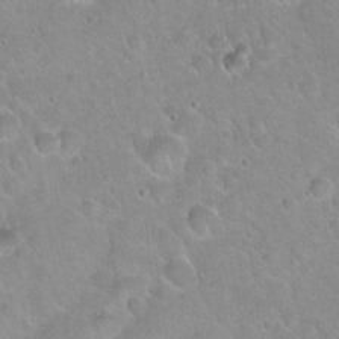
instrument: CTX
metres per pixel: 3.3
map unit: Hto
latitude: 21.4994
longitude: -52.5546
